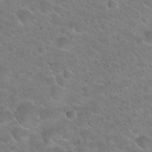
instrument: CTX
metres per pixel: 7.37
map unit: Hto
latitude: 24.3656
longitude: -50.1200
